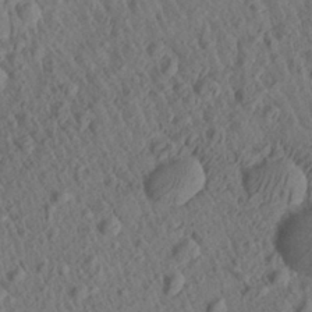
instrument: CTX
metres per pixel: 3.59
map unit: Aa
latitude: 27.8206
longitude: -141.8583
